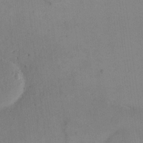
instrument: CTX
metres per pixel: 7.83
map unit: eHh
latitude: 16.4790
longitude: -67.4615
